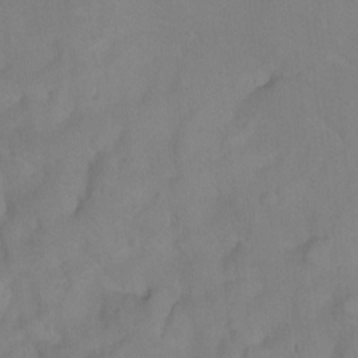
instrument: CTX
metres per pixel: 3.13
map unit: Nhu
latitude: -13.7856
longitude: -56.4978
